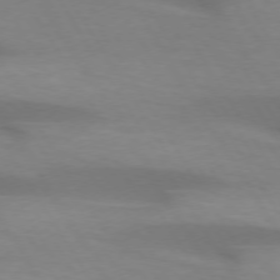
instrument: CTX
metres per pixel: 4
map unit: lApd
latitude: 73.3293
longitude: -53.4427
